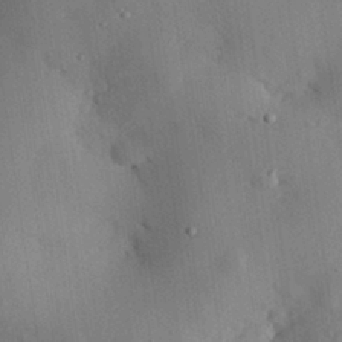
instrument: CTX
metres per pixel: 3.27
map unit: eHh
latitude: 28.2333
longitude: -79.4994
